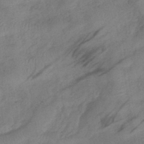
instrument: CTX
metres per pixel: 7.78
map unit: lHb
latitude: -41.1053
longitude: 77.9367
